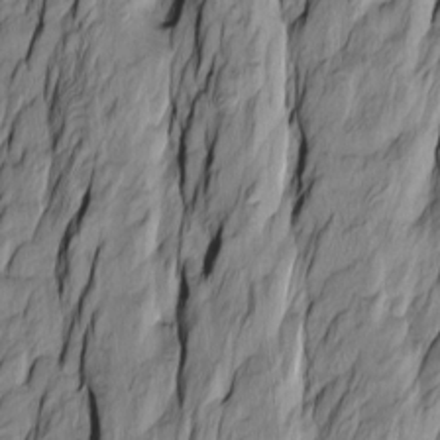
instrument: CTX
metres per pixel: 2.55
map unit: Htu
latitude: -10.1984
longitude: 176.5007
